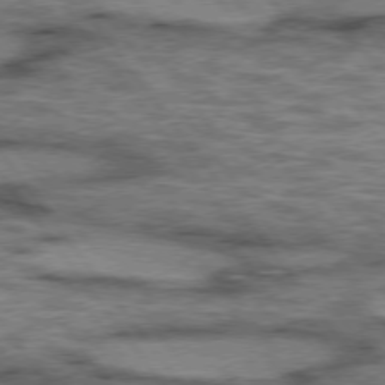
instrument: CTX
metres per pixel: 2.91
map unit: lApd
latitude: 75.3293
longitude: -48.3467
